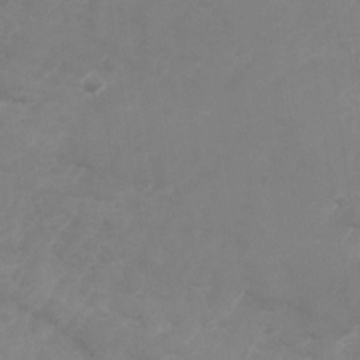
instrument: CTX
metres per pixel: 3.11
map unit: Nhu
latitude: -28.7841
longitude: -66.5167
